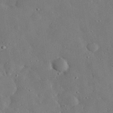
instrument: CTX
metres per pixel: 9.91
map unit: lHvf
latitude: 32.4412
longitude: -84.0633
